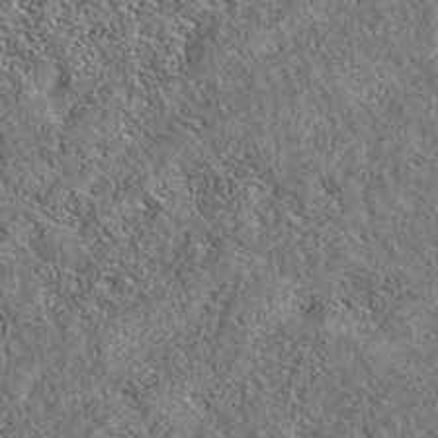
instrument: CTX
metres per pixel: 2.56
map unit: eAb
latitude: 38.3845
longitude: 112.1039
